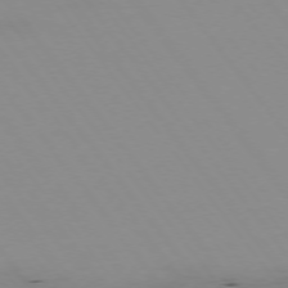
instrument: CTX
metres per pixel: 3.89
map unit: Hpe
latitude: -74.8408
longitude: 3.2753
